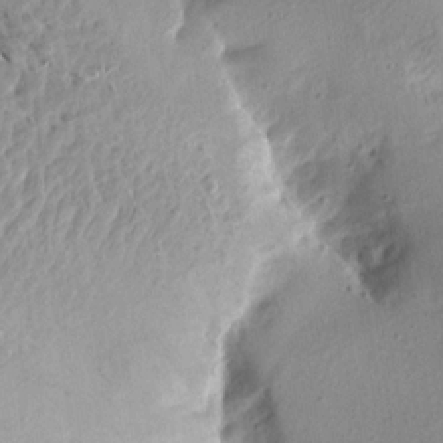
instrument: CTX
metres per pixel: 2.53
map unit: Aa
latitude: 13.5182
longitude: -141.3103
